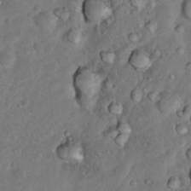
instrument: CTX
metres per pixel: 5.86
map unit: Nhu
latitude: 9.0459
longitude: -22.8380
